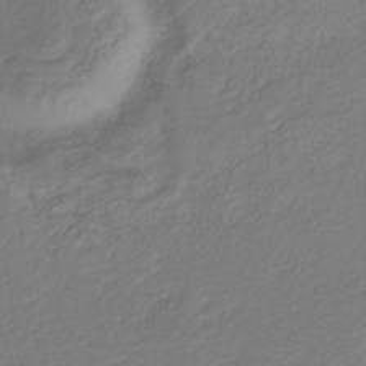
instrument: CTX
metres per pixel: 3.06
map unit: eHb
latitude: -30.2739
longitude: 66.7463
